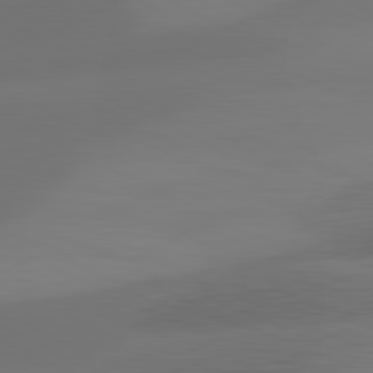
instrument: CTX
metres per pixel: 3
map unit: lApd
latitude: 81.3104
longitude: 129.5588
